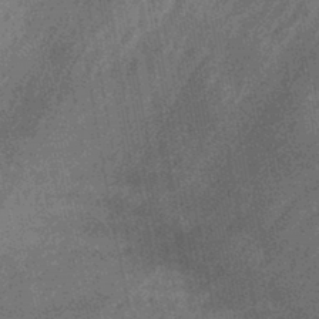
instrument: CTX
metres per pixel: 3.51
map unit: lHb
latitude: -40.0094
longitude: 75.3699
